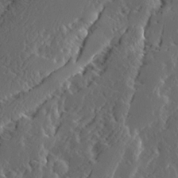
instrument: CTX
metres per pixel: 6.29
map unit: Ave
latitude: 14.1011
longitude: -136.5168
